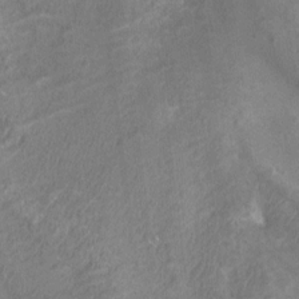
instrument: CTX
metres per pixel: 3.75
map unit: Htu
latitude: 2.4034
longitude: -19.9528
